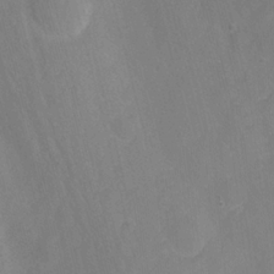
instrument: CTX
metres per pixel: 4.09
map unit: Nhu
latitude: -7.6533
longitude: -41.1403
